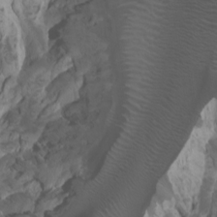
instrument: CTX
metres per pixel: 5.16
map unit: Htu
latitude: -7.6722
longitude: -64.7246
